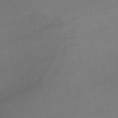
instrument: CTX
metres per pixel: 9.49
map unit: lHb
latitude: -39.4455
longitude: 70.3495
